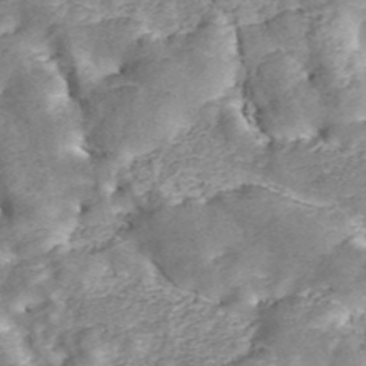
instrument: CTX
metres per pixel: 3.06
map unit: ANa
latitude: 45.9339
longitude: 25.2565
